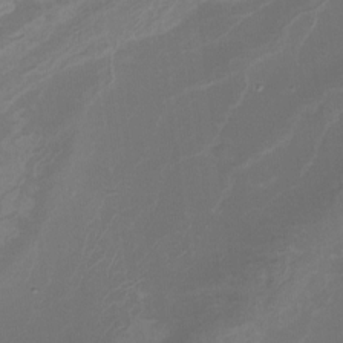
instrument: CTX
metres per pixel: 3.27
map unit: Nhu
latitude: -9.7100
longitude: -77.0458
